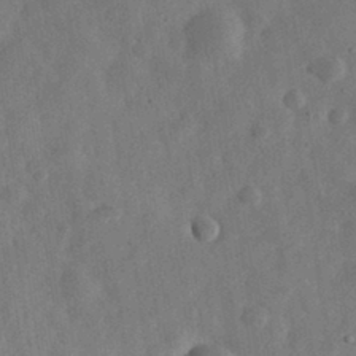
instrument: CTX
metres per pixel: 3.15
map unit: eHh
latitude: 31.2537
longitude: -75.8772
